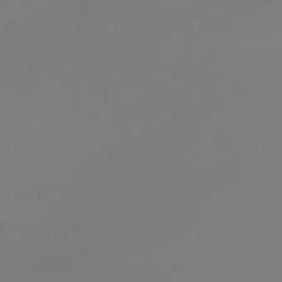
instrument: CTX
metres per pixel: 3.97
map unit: lHb
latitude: -44.8408
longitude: 64.3307
